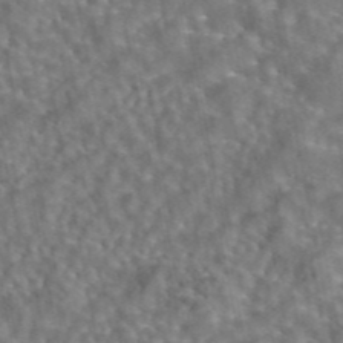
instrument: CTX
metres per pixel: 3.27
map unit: eAb
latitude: 43.6127
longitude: 108.2361
